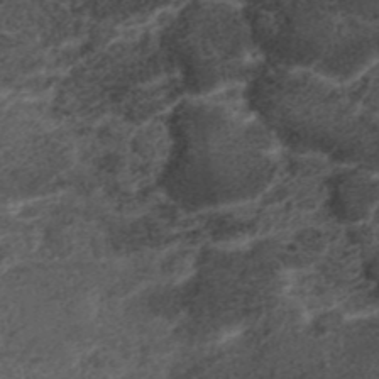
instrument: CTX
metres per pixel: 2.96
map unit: ANa
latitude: 41.8394
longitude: 33.3321
